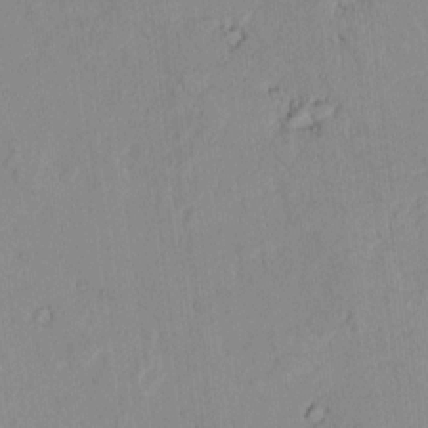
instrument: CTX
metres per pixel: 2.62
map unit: lAvf
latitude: 7.2915
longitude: 168.3873
